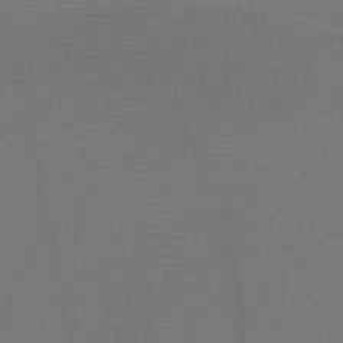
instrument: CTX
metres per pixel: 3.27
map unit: HNb
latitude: -47.1998
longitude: -40.2900
